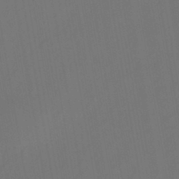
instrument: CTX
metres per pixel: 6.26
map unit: eHb
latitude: -43.9367
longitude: 87.9178
